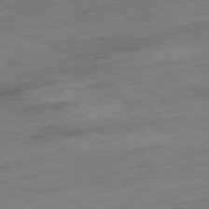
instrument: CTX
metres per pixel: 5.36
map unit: Ap
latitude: -81.0865
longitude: -87.8772
